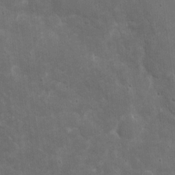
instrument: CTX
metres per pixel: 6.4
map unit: eHh
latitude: 4.9325
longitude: -70.7813
